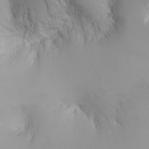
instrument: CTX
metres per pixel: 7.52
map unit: Htu
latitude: -4.8219
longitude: -72.2712
